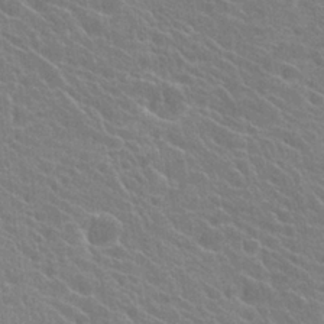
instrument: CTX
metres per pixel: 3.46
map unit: Hto
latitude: 23.7450
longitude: -40.6490
